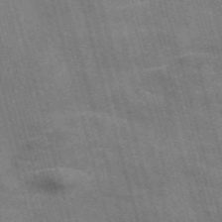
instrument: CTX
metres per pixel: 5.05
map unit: Nve
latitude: -59.1431
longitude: 65.7100
